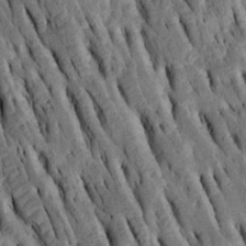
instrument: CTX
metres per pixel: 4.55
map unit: Htu
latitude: -2.5762
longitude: 151.0864
